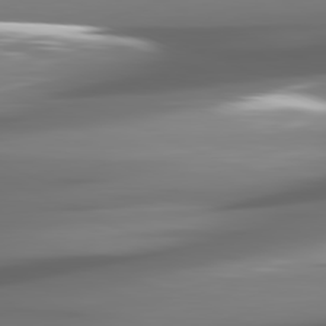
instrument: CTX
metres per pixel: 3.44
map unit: lApd
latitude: 81.4804
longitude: -142.2712
